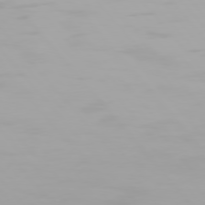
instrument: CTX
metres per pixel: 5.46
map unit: Hpe
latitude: 76.3467
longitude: -135.2159
